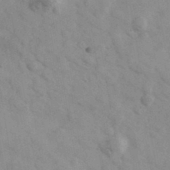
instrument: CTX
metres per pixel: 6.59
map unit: Ave
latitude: 39.4048
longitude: -107.6127
